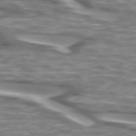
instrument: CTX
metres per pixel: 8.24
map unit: lApd
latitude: 74.5357
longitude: -57.7638
